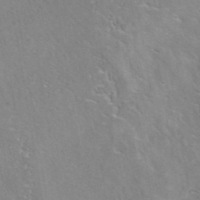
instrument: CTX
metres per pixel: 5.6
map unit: eAb
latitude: 41.8961
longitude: 106.3873
